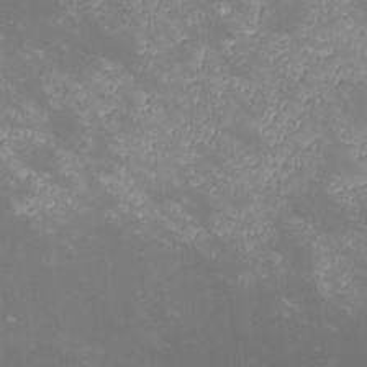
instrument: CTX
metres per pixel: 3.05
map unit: lHvf
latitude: -13.3699
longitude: -100.0633
